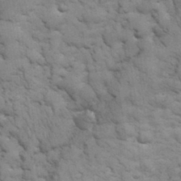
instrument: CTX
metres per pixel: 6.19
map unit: eHh
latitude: 32.4601
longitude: -67.7071
